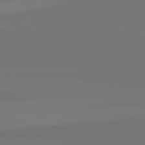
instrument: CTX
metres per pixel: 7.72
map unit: lApd
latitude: 82.1577
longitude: -177.1403
